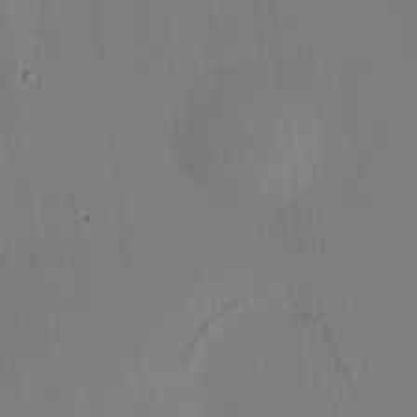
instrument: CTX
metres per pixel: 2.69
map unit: HNhu
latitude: 10.6302
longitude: 15.9745
